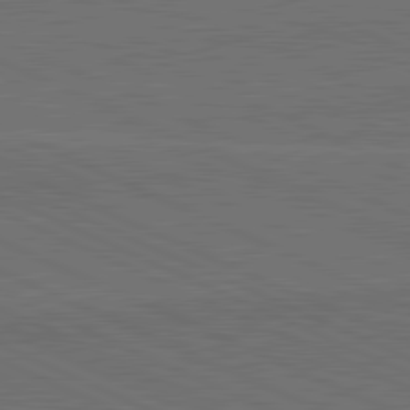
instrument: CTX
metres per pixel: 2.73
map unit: lApd
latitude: 81.8016
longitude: 148.7086
